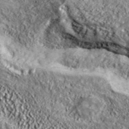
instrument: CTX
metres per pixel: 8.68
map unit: eHh
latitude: 42.9892
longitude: -89.4238
